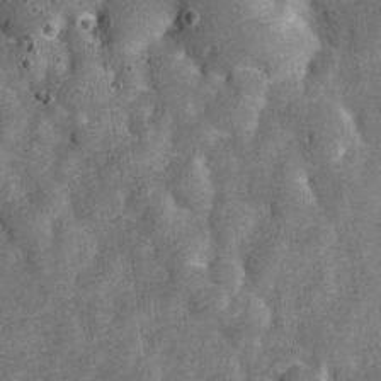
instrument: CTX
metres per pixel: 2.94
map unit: Nve
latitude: -26.0472
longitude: 105.8233
